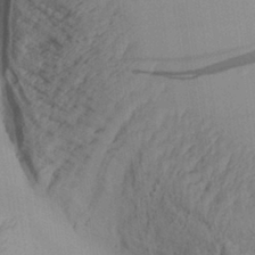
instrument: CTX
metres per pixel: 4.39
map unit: Aa
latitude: 30.0822
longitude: -132.9514
